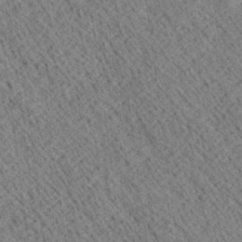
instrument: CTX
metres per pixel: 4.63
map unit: Ave
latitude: 20.4412
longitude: -139.9528
